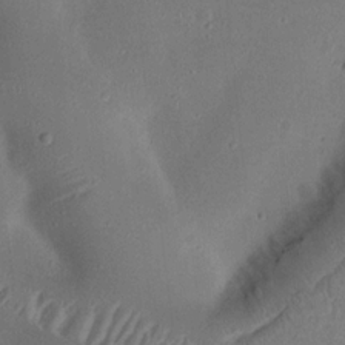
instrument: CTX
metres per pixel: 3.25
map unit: Ht
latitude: 14.4223
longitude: -74.8947
